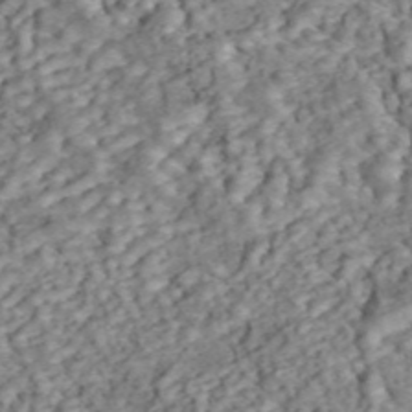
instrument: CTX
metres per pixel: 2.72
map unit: ANa
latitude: 46.4223
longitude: 25.1053
